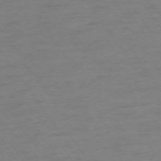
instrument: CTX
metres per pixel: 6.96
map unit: Ap
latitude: -74.7652
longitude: -80.0444
